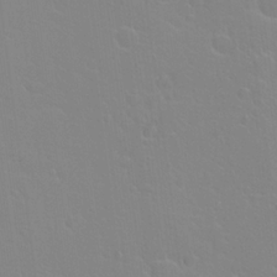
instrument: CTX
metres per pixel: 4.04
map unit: Hto
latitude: 20.9892
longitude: -33.1970
